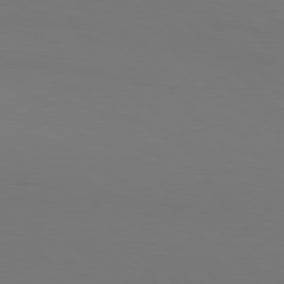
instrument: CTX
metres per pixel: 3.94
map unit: Hpe
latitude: 77.1781
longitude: -133.5938
